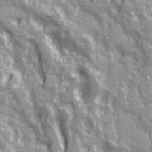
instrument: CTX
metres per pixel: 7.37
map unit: Ave
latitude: 20.7435
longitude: -133.0647
